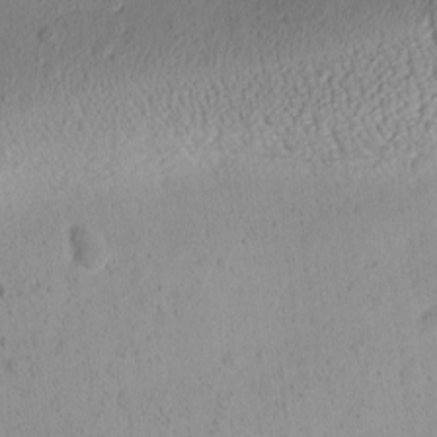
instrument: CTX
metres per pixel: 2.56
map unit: Ave
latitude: -9.6533
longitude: -121.7261
